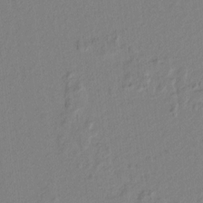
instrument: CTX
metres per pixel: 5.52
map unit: lAvf
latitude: 8.4790
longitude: 166.9731
